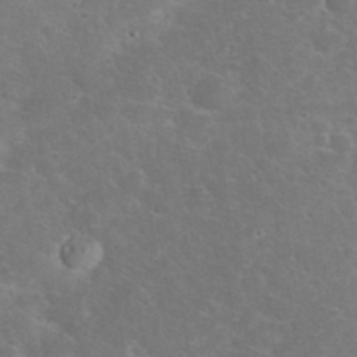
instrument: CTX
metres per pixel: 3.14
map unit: eHh
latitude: 36.8569
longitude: -66.3278
